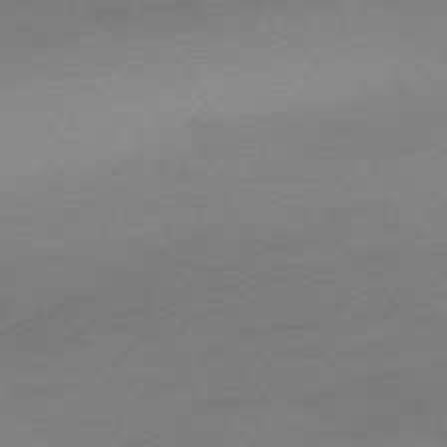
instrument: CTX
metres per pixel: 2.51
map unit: Ap
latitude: -75.1432
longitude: -78.1200
